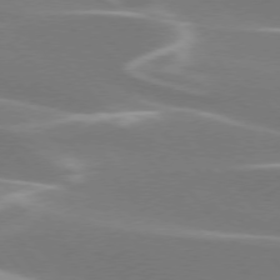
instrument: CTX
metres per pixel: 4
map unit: lApd
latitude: 75.4049
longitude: -63.4805
